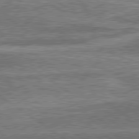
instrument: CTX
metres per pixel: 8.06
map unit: lApd
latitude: 79.9150
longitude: 174.1038
